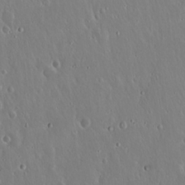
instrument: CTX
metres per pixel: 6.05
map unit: Hto
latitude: 17.4237
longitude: -57.6504
